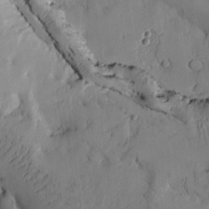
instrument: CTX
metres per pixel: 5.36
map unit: Htu
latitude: -3.7855
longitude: 170.0094
